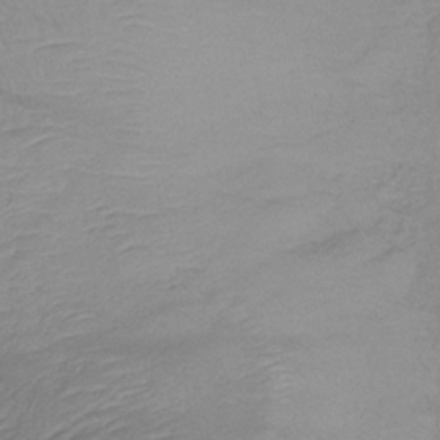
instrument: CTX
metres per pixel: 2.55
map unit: lHb
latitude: -35.0108
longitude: 71.6911
